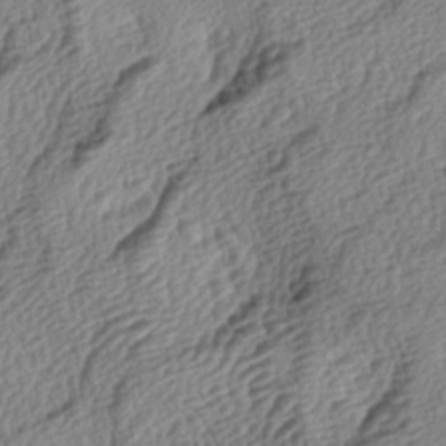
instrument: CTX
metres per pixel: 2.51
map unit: lAa
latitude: -3.9745
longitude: -123.3860
